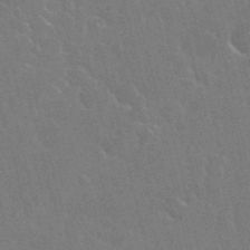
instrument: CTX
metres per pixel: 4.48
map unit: Nhu
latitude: 28.1578
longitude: -61.8583
